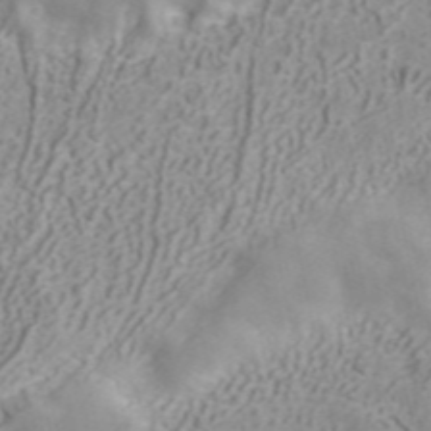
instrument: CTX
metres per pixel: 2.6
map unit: ANa
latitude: 40.4789
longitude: 34.6141
